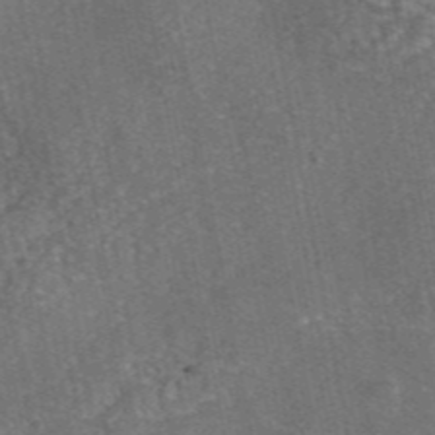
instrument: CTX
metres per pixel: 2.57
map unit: eAb
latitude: 46.0822
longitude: 107.1242
